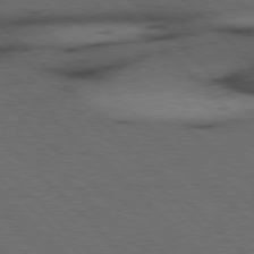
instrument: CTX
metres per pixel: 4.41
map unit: Hpe
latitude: 76.9324
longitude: -155.1781
